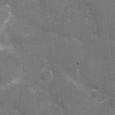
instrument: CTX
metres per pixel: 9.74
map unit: Nhu
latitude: 2.7246
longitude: -17.5938
